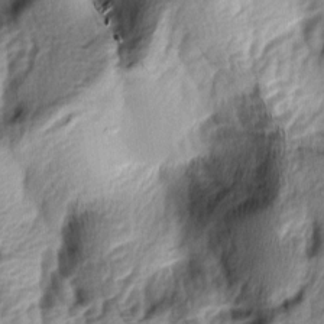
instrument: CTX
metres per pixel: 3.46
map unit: lAa
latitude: -5.1053
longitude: -123.1592
